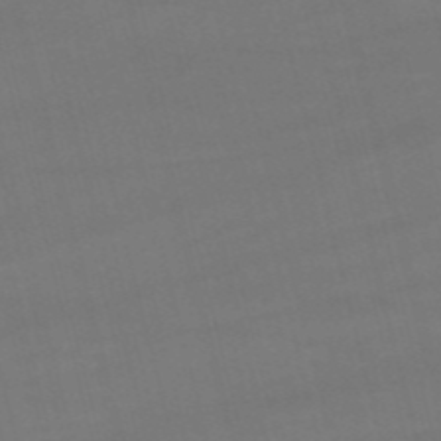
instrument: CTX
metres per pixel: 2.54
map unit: HNb
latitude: -52.9352
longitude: -37.5938
